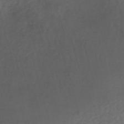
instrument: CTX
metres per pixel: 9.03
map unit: Nhe
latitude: -47.4832
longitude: -171.3859
